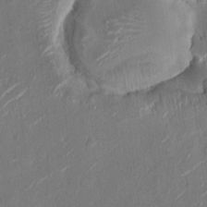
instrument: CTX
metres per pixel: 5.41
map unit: HNhu
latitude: 7.1214
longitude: -3.4993
